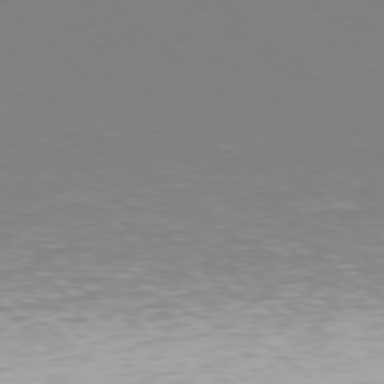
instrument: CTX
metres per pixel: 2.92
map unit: Hpe
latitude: 78.5168
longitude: -171.1403
